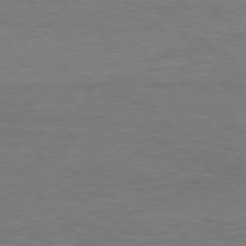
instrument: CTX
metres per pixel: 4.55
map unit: Hpe
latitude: 76.0633
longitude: -157.7260
